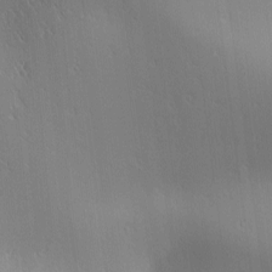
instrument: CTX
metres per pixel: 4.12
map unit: lAa
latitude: 1.8394
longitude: -115.5371
